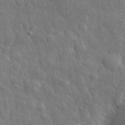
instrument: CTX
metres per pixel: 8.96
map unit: eHh
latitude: 32.6679
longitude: -79.3104
